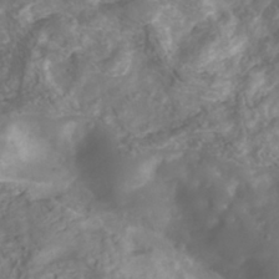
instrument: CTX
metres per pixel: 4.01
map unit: Nhu
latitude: -41.0108
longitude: -83.4237
